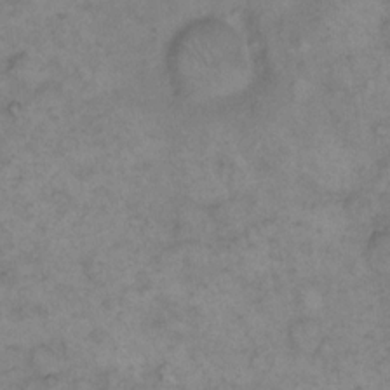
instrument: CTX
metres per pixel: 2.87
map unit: eHh
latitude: 15.4427
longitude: -65.9717
